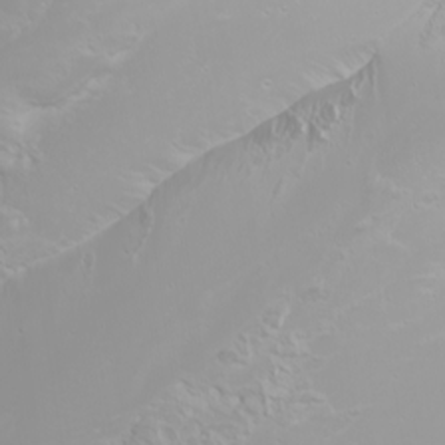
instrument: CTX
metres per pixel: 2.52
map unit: Htu
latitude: -0.4062
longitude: -76.2333
